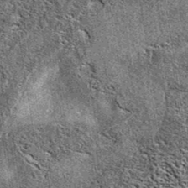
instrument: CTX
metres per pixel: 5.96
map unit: eAb
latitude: 38.1200
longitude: 105.8611
